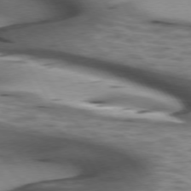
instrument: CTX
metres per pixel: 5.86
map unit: lApd
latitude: 74.7813
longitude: -50.5923
